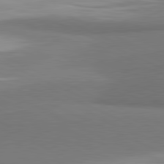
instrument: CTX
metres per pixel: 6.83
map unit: lApd
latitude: 81.3859
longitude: 163.8800
